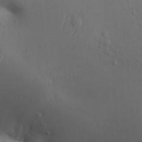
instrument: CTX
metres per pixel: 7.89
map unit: Aa
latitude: 30.2712
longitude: -146.1767
